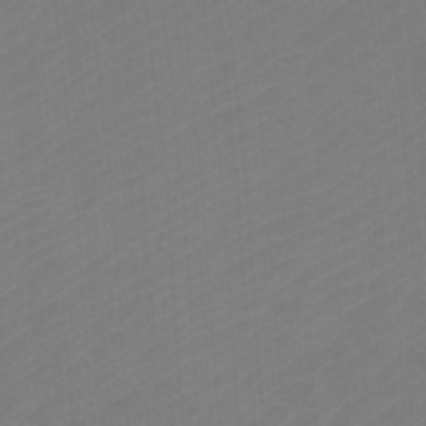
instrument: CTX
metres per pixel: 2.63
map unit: Htu
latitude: -11.2943
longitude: -71.8205
